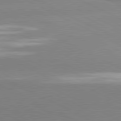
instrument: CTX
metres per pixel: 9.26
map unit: lApd
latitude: 80.8569
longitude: -154.6868
